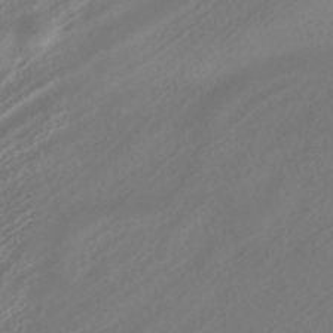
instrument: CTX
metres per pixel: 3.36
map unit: HNhu
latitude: -41.5777
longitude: 106.5007
